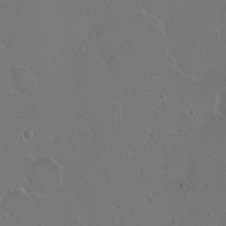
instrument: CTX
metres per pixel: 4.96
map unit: eHh
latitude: 1.1214
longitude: -54.5735
